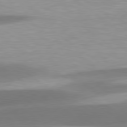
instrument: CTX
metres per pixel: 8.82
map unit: Hpe
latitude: 79.2348
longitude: -129.5560
